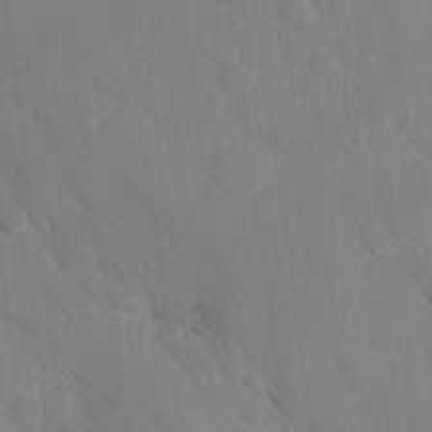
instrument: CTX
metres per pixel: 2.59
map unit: eHh
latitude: 26.5357
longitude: -79.8395
